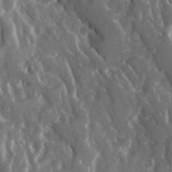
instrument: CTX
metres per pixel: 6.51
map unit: Ave
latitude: 15.8584
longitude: -131.1970
